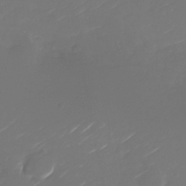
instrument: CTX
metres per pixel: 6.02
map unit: Nhu
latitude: -27.0108
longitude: -73.3104
